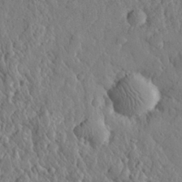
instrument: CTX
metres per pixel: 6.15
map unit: eHh
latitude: 28.1200
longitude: -76.3467
